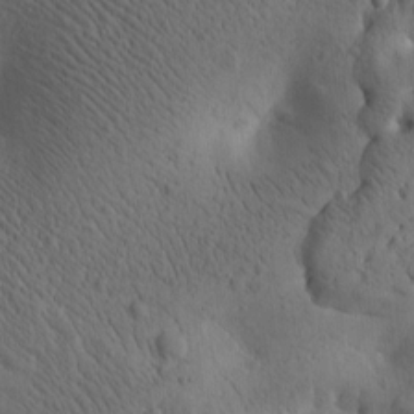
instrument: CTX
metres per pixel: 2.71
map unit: Htu
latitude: -1.8423
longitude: 170.4062
